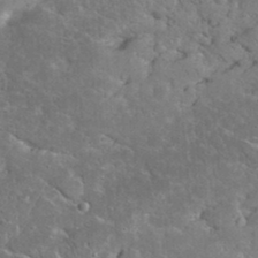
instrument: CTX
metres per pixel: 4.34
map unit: eHh
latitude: 35.4993
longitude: -64.8191
